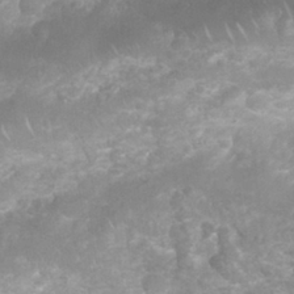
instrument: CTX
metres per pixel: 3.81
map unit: Nhu
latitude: 26.5735
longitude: -63.1970
